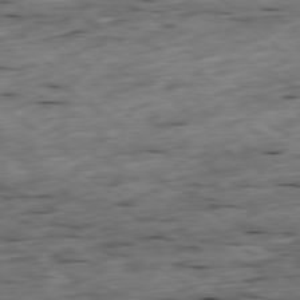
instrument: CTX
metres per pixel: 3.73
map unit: Ap
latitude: -79.4454
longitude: -89.8395
